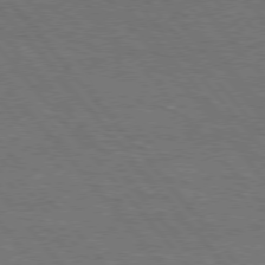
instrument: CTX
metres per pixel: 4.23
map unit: Hpe
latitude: 75.8017
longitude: -157.3292
